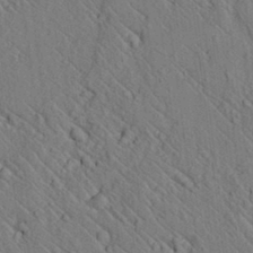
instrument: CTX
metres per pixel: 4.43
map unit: lAvf
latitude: 7.6316
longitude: 159.8989
